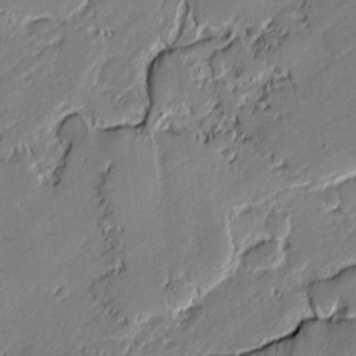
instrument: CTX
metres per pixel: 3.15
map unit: lAvf
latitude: -1.1432
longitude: -108.3656
